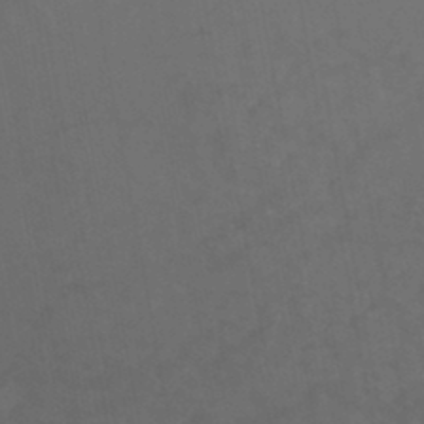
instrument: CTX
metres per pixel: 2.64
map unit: HNhu
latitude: -46.2361
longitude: 93.5588
